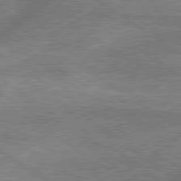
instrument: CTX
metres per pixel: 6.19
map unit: lApd
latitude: 79.9339
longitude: -169.7450
